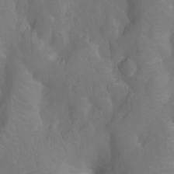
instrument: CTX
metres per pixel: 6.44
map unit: Nhu
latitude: -13.6344
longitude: -24.7057
